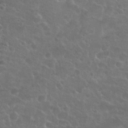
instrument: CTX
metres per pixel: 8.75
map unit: Nhu
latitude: 26.9514
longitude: -51.4048
